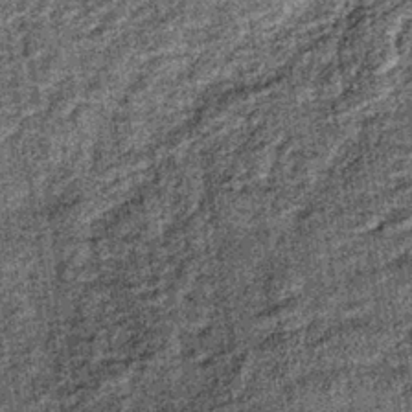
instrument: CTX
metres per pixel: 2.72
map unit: lHb
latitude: -37.7288
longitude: 64.6897
